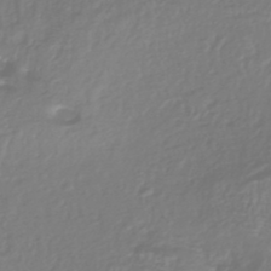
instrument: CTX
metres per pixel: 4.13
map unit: HNhu
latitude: -46.1039
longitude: 98.8408
